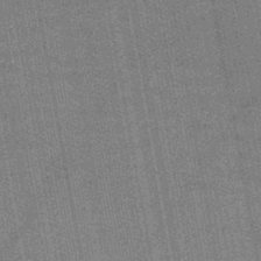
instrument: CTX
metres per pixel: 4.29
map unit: lHb
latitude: -44.5763
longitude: 58.0094
